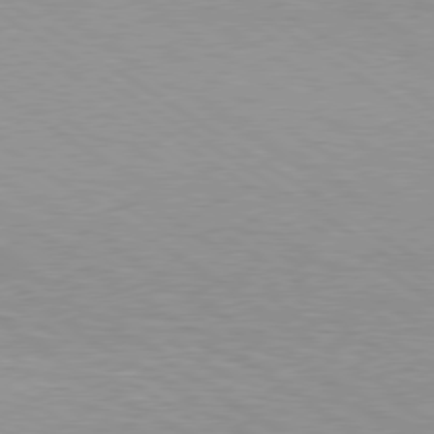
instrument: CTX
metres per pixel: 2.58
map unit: Hpe
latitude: 78.1389
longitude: 179.7288
